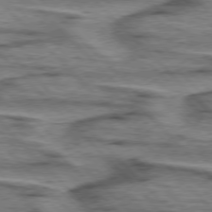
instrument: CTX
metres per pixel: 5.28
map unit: lApd
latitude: 76.7057
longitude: -77.9717
